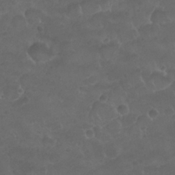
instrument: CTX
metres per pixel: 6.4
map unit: Nhu
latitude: 26.4790
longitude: -52.6869
